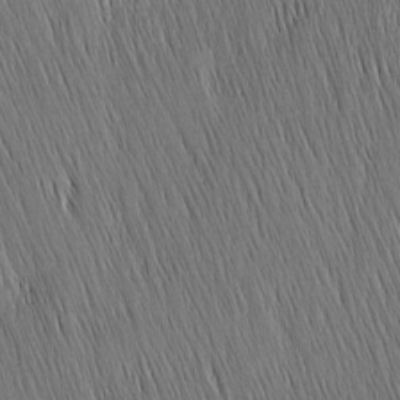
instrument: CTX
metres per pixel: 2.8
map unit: Nhu
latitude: -4.9730
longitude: -151.6127
